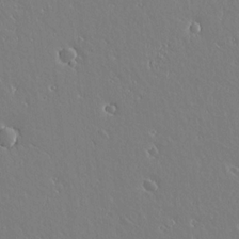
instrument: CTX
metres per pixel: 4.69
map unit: lAvf
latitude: 14.3090
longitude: -126.4790
